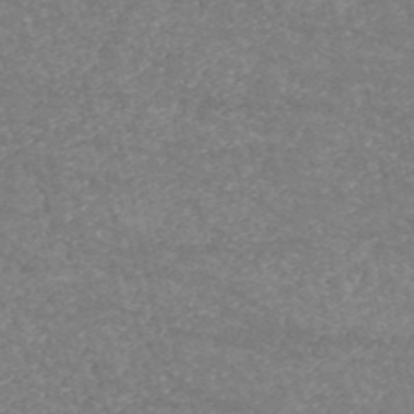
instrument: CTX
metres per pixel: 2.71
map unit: HNb
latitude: -53.8611
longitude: -38.4979
